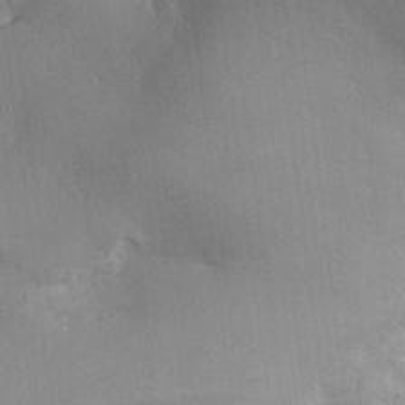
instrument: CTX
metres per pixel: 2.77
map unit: Aa
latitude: 29.1970
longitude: -137.1781
